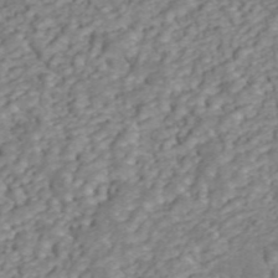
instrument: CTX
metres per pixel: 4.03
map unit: ANa
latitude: 45.4993
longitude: 22.3873
